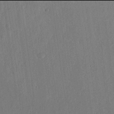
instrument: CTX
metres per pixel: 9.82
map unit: lHvf
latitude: 17.9906
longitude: -115.2725
